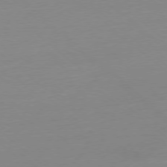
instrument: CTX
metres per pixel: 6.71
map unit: Ap
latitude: -78.1983
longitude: -99.3859
